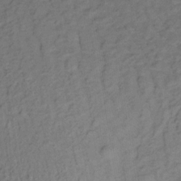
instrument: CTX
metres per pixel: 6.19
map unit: lHb
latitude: -33.2187
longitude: 65.3510
